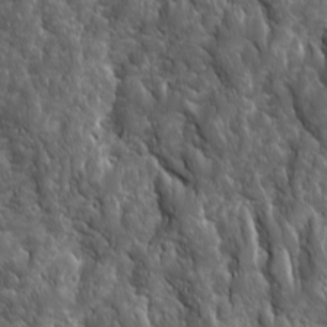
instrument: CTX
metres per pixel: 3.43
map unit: Ave
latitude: 15.9906
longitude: -133.0458
